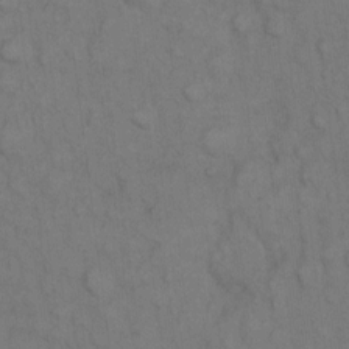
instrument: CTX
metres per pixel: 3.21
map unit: eHh
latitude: 8.9514
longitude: -63.0648
